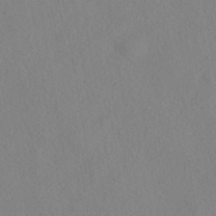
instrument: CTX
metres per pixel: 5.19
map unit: HNhu
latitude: -39.8423
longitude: 101.1620
